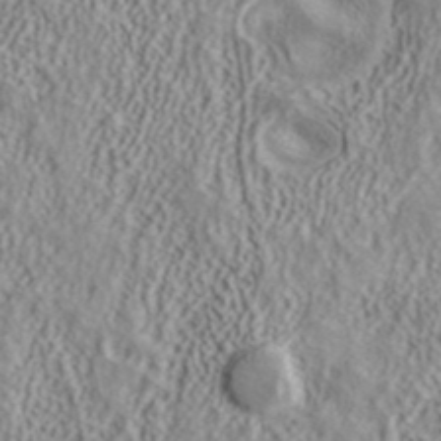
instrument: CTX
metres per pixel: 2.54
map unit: ANa
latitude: 40.9136
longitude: 15.1242
